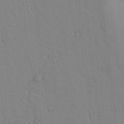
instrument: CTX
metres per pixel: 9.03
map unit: lAvf
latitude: 9.4993
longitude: 168.5195
